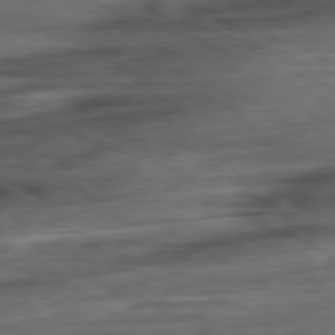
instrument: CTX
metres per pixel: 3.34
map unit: Ap
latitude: -80.6330
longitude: -69.5938
